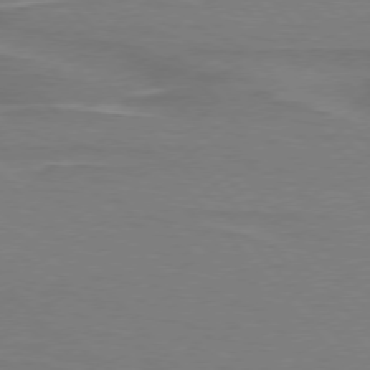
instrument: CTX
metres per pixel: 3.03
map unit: lApd
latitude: 75.6505
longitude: -81.1403
